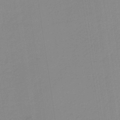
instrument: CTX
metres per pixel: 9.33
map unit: HNb
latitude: -35.7100
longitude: 51.6344
